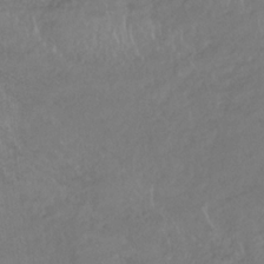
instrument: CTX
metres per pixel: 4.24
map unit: HNb
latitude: -32.6708
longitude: 63.7288
